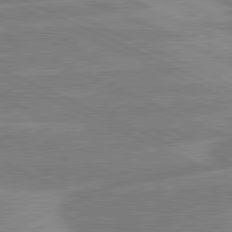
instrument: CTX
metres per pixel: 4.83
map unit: lApd
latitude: 81.0836
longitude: -126.1767
